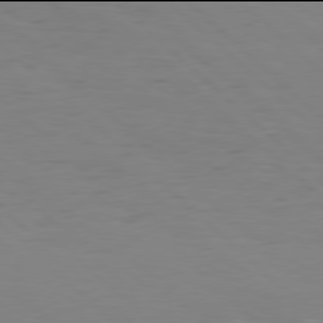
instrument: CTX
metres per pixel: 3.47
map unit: Hpe
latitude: 77.9906
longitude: -125.5182
